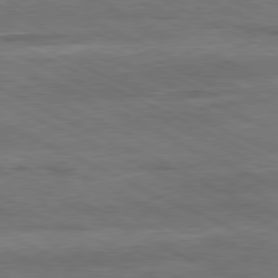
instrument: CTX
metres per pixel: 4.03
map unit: Ap
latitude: -81.3132
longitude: -91.9150
